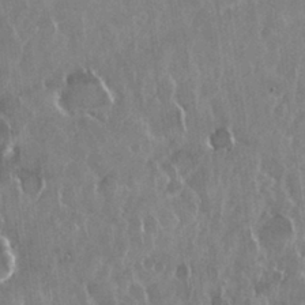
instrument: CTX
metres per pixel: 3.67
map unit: Nhu
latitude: 29.0836
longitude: -62.7436
